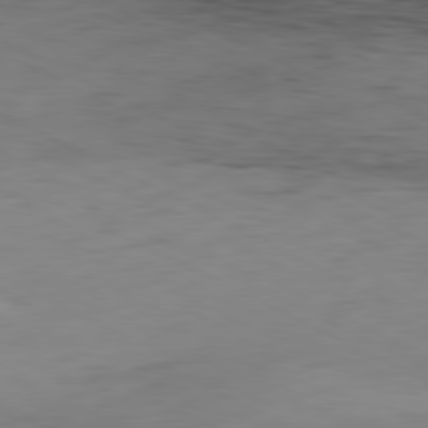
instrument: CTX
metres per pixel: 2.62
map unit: Hpe
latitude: -81.2565
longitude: 16.3496
